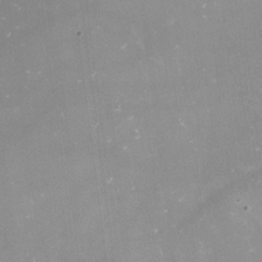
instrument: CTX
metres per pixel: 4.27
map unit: Nve
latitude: -17.8612
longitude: -59.5371
